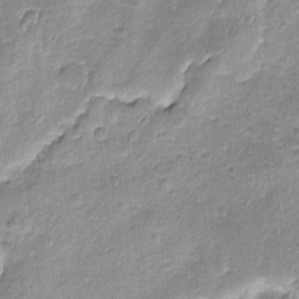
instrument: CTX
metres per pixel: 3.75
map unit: Ave
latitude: -8.5385
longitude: -119.4048
